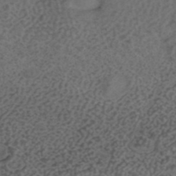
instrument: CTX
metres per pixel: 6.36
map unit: ANa
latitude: 39.7827
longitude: 28.8975
